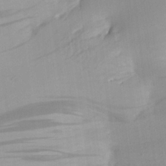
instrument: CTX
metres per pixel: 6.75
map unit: Aa
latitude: 21.6694
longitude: -146.3468
